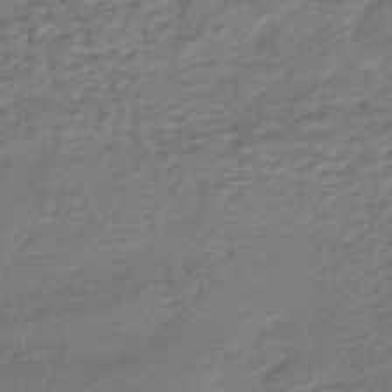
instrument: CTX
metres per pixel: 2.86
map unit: HNhu
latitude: -43.3320
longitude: 101.2375
